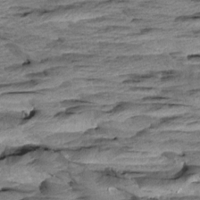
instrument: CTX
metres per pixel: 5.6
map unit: Aa
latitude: 8.3278
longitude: -137.3482
